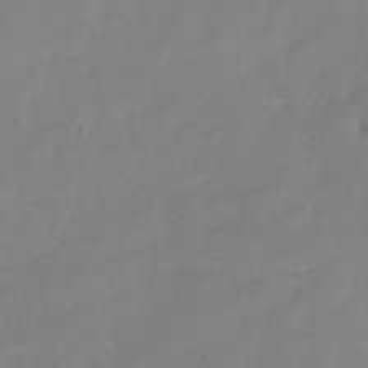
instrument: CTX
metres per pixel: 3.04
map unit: Hve
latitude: -31.6533
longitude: 89.8611
